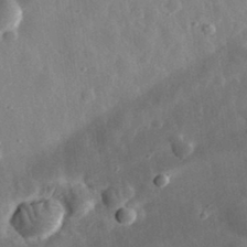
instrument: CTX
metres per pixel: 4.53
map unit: eHh
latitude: 32.4223
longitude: -78.7435
